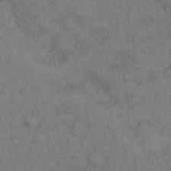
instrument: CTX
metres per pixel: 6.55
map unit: Hto
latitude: 10.9325
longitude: -59.3482
